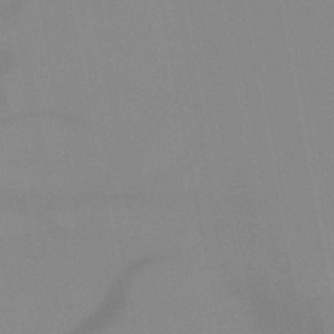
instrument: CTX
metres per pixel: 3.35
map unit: HNb
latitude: -49.5210
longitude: -40.7624
